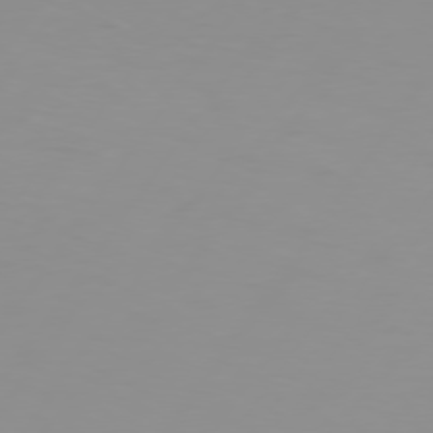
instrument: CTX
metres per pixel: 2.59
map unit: Hpe
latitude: 75.4049
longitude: -125.7071
